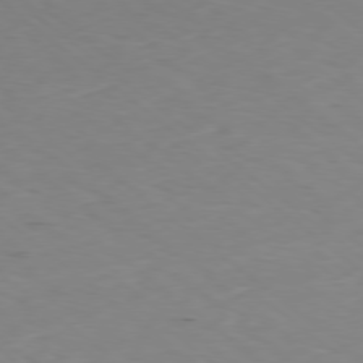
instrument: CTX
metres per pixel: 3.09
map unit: Ap
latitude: -78.6707
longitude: -73.8206
